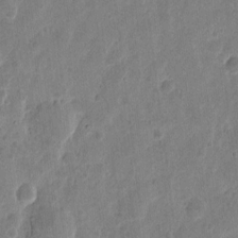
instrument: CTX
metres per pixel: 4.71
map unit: eHh
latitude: 9.2726
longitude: -73.6883
